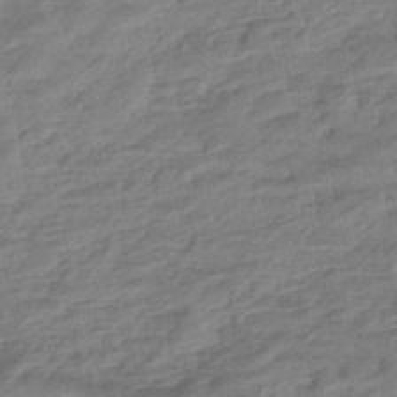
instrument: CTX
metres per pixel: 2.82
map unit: eHb
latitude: -43.9745
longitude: 85.7666
